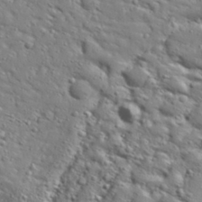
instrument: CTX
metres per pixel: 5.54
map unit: Aa
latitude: 32.3656
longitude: -132.9514
